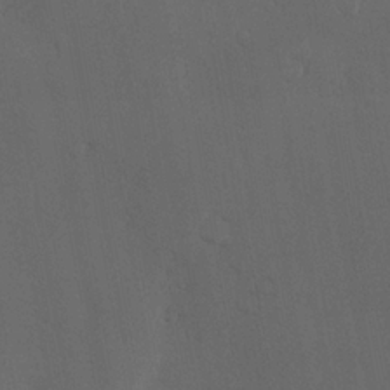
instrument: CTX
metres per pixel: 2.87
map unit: Nve
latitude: -7.7288
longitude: 174.1983
